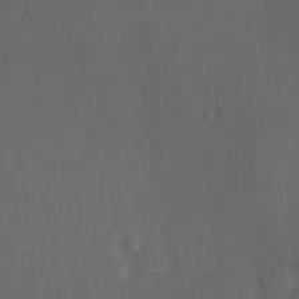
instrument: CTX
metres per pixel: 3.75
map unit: Hve
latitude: 19.5371
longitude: 150.2928
